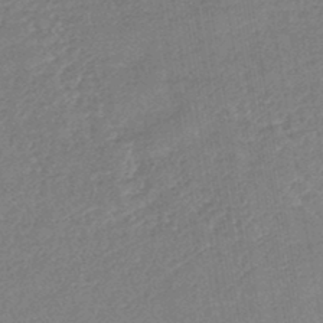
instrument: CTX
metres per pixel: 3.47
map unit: lHb
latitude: -43.5210
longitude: 79.7477
